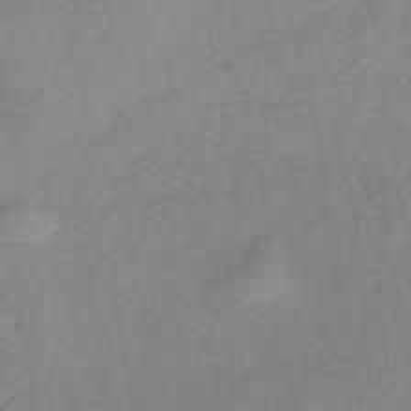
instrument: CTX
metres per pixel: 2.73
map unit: HNb
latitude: -34.1039
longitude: 57.4265
